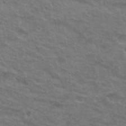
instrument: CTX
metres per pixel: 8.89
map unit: Nhu
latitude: 26.9703
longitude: -53.9717
